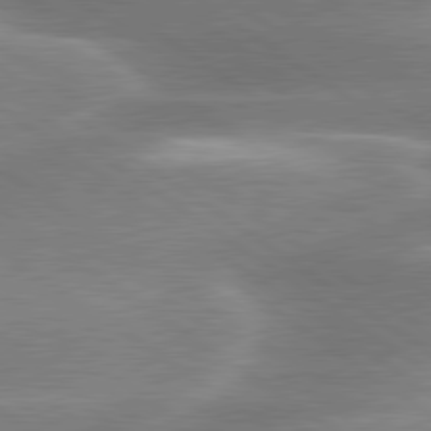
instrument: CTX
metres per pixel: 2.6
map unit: lApd
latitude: 80.3656
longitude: -119.7638
